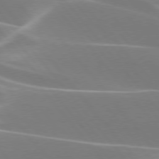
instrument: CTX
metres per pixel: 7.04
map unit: lApd
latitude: 75.8205
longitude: -62.9514
